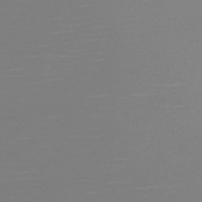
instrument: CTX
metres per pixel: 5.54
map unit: HNb
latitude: -47.4643
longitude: -43.3671
